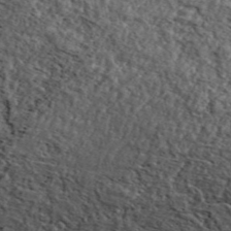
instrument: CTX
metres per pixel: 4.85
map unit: ANa
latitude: 45.5371
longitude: 44.9920
